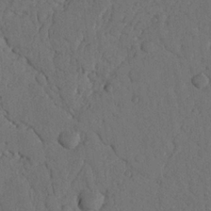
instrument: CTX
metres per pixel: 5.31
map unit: Nhu
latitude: 20.7624
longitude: -75.6694
